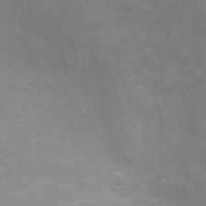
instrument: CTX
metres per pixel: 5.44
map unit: Ht
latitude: 2.1955
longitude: -25.7071
